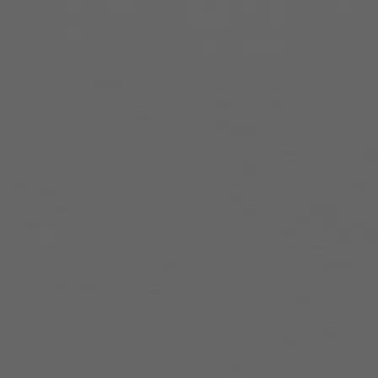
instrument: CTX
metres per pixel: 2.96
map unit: Ap
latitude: -80.0472
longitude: -93.2915
